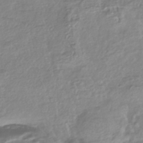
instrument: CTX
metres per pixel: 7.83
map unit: HNhu
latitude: -44.5196
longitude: 96.8597
